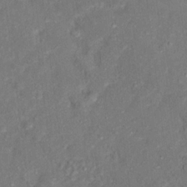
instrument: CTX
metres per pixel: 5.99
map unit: Ht
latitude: 14.5168
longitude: -37.5560
